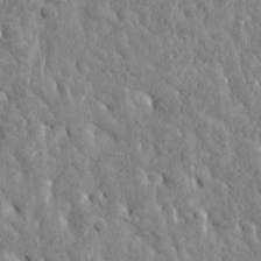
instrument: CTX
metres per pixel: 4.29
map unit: Htu
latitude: -3.4454
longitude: 175.7855
